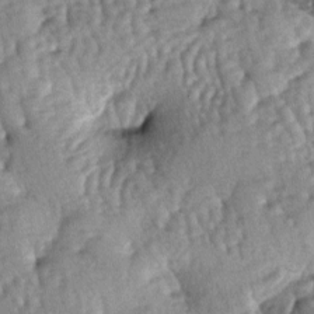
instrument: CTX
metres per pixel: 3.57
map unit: lAa
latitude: -6.1039
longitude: -125.8772
